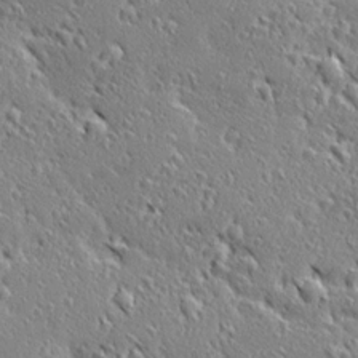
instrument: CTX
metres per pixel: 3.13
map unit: Ave
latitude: 20.8380
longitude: -136.4034
